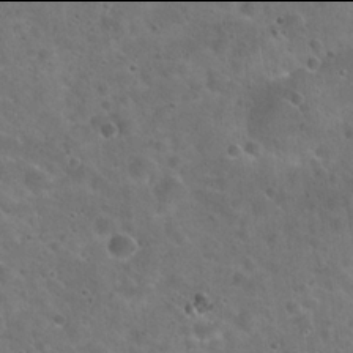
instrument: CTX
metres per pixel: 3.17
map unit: Hto
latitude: 21.9906
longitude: -53.3860
